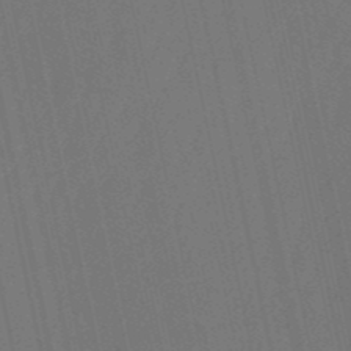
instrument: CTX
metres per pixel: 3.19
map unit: eHb
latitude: -51.2376
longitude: 76.8975
